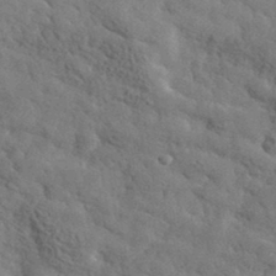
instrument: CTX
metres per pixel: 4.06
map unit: lHvf
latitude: 35.7638
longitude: -86.9136
